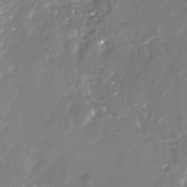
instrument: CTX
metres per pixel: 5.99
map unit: Nhu
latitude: -29.4266
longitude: -78.1200
